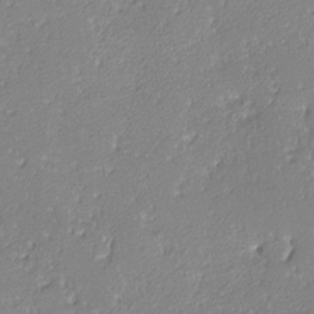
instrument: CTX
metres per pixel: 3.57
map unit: lHvf
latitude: -12.6519
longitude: -103.5749
